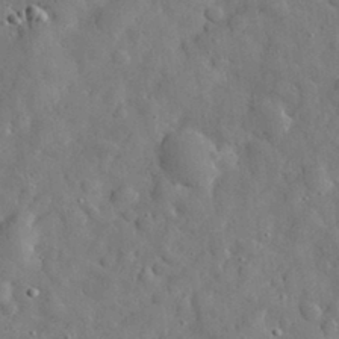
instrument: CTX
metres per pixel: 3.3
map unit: eHh
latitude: 30.4034
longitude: -73.5749
